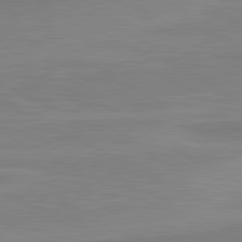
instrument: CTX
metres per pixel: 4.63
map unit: lApd
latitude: 81.0836
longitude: 170.8975
